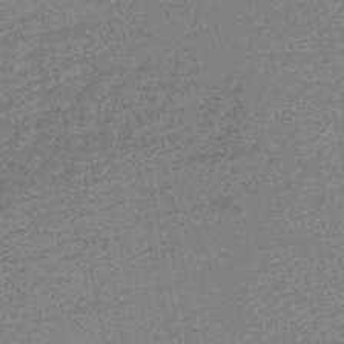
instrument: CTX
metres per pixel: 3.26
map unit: HNb
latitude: -48.3496
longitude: 59.6721
